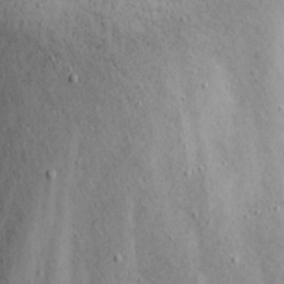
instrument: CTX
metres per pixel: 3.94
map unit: eHh
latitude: 22.1956
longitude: -67.3859
